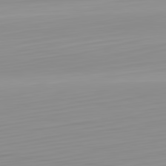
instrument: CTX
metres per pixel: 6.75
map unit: Hpe
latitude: -82.4062
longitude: 17.4833
